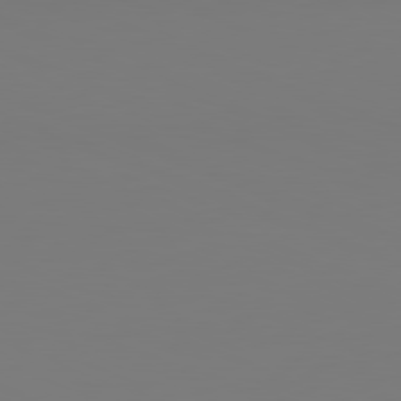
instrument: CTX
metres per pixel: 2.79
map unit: Hpe
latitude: -81.8989
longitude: 8.0661
